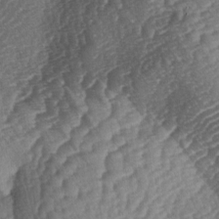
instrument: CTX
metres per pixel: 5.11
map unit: lAa
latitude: -3.9178
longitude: -127.1781
